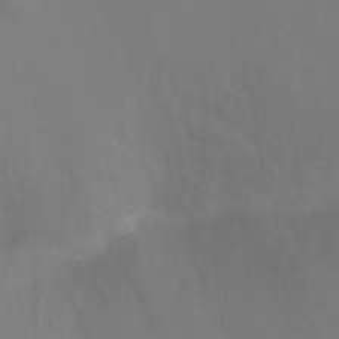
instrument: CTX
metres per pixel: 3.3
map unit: Ht
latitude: -6.6518
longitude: -33.4426
